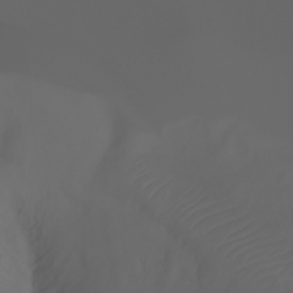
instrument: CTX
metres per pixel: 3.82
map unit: Ht
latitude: -3.6343
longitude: -61.3481
